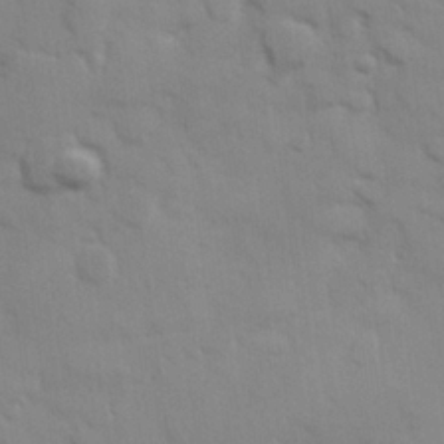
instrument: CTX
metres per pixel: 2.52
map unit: Hve
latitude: 25.9339
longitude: 147.9745
